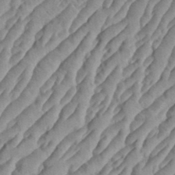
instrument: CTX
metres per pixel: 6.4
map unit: eHh
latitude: 36.4979
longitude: -137.3860
